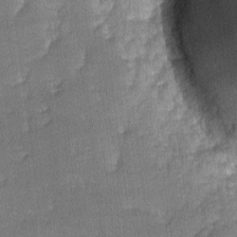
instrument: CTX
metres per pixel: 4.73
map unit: lHvf
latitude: -11.9745
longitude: -99.5749
